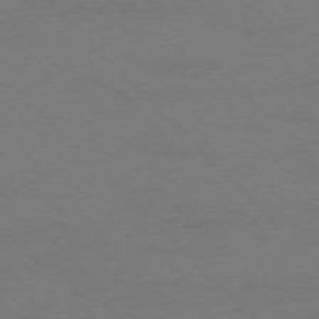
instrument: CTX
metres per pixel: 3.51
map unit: Ap
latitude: -75.4266
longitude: -78.3845
